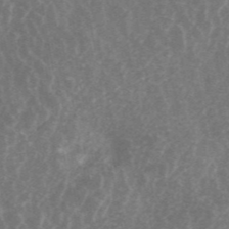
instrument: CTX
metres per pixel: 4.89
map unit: ANa
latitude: 44.6301
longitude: 25.0108
